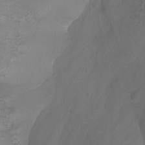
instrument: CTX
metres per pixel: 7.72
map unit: Nhu
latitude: -14.8030
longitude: -54.8758
